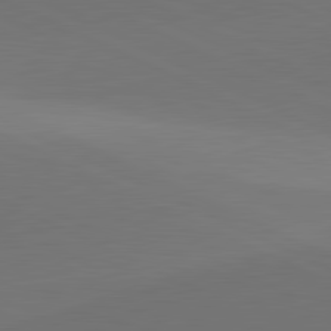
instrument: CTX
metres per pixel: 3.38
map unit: lApd
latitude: 81.6127
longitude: 145.5210
